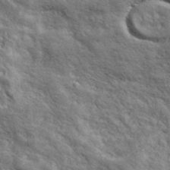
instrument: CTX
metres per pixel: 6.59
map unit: ANa
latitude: 43.4615
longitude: -87.6694
